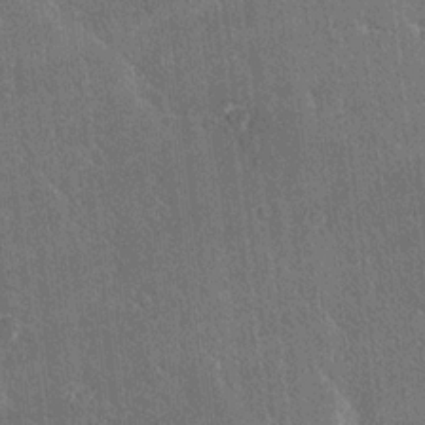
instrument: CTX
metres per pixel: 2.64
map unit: Ave
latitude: 20.3468
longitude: -137.6505
